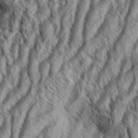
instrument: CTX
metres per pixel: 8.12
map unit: Aa
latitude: 34.1577
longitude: -137.7639
